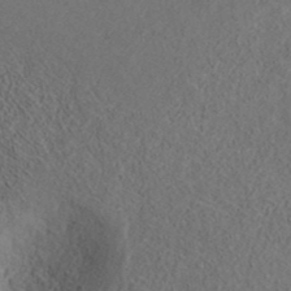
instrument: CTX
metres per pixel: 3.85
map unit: ANa
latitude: 39.2537
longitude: 21.8233
